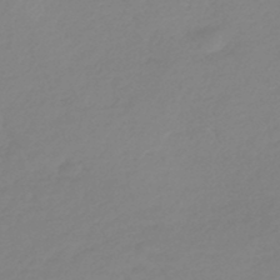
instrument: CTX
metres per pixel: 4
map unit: lHb
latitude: -44.1039
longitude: 71.0675
